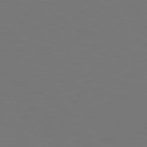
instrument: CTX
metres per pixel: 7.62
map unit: Hpe
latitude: 73.5938
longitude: -123.3482
